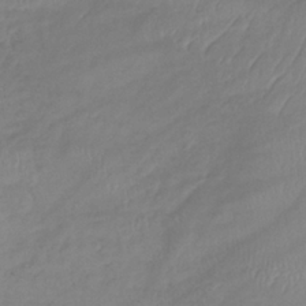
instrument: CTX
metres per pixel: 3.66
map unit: lHb
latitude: -36.1416
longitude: 69.8233
